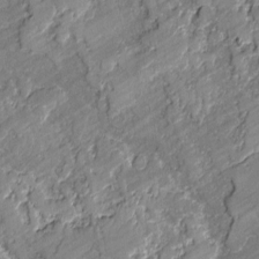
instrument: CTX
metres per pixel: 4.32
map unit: lAvf
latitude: -1.3321
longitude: -108.6490
